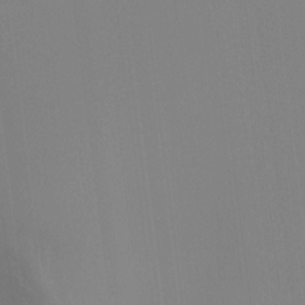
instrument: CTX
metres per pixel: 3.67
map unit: Hto
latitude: -8.0094
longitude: -51.4615
